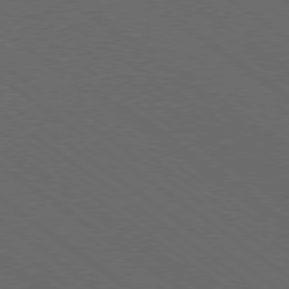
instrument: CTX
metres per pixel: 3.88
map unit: Ap
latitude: -79.2942
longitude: -64.1578
